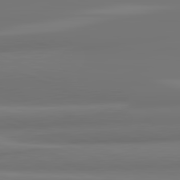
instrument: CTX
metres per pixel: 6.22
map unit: lApd
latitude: 82.1011
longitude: 171.3321
